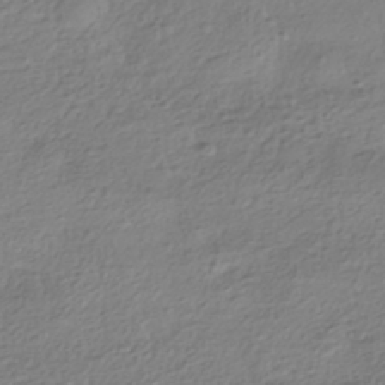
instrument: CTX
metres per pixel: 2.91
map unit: HNhu
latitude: -41.9745
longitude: 99.8800
